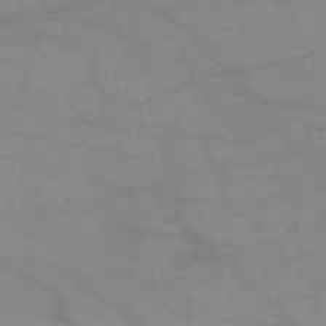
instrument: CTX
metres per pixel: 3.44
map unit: HNb
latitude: -54.2362
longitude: -40.7624
